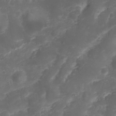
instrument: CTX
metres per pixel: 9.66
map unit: Nhu
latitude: 23.6883
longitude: -59.9150
